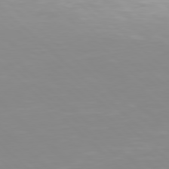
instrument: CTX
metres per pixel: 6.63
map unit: Hpe
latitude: 77.7260
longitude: -132.8002
